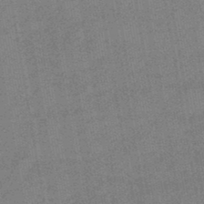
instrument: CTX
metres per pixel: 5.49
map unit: eHb
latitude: -45.0298
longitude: 86.8597
